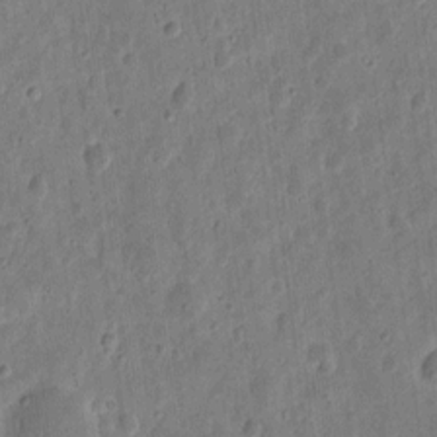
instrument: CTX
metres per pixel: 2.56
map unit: eHh
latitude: 10.1767
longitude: -73.3671
